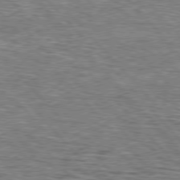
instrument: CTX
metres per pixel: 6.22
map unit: lApd
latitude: 76.5545
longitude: -74.8569
